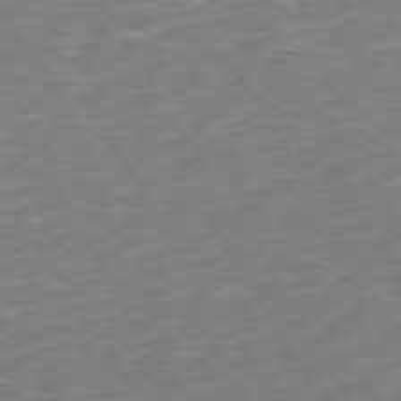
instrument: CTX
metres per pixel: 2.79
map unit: Hpe
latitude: 72.4790
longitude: -124.5356
